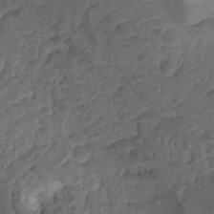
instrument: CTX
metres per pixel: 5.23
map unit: Hto
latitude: -7.9556
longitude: -44.4601
